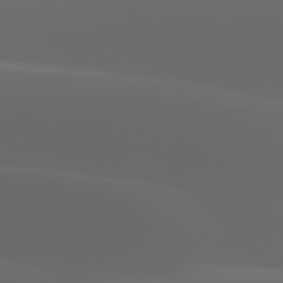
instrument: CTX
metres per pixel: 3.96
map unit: lApd
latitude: 77.7827
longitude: -53.3293
